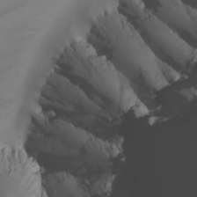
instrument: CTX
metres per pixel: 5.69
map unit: Nhu
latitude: -8.6140
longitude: -95.6127
